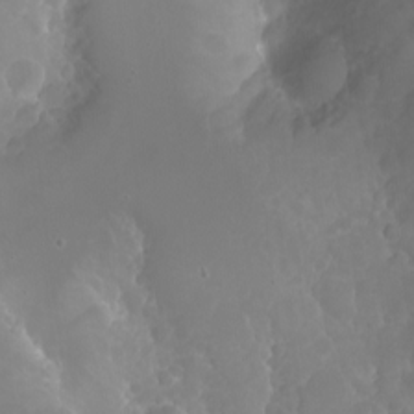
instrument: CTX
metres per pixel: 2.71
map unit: Nhu
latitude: -8.4251
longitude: -84.3467
